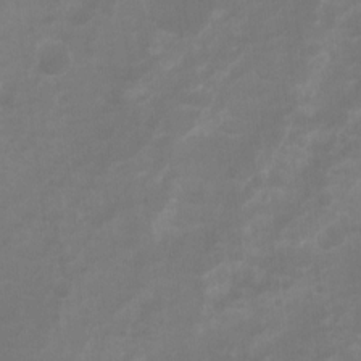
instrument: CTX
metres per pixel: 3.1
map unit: Hto
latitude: -8.4062
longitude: -44.0444
